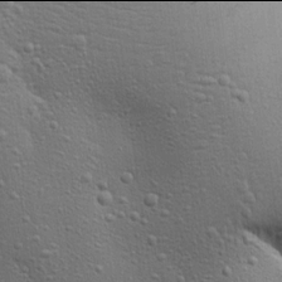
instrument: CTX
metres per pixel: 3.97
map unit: Ave
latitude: 17.9906
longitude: -141.4426
